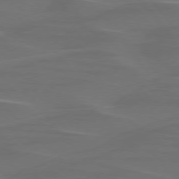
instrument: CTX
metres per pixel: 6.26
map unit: lApd
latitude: 75.7639
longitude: -79.8961
